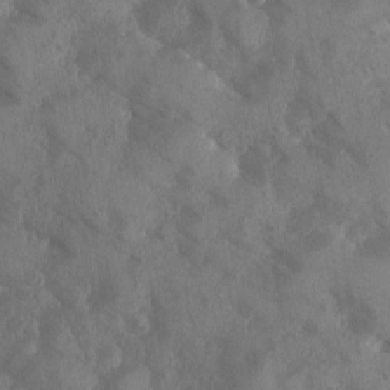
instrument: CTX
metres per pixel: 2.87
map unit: Ave
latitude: -10.4440
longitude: -118.4412
